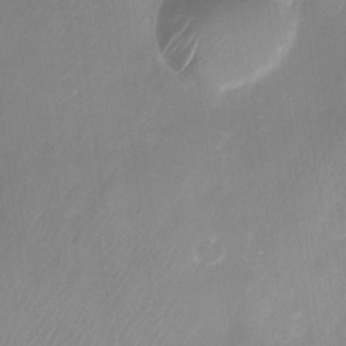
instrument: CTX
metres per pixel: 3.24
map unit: Nhu
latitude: -26.9352
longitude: -70.7057
